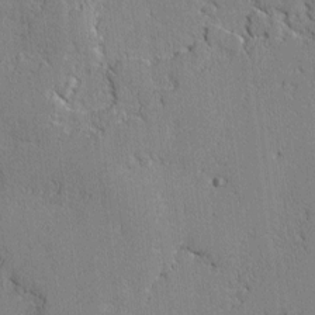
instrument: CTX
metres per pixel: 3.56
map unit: lAvf
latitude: -1.7856
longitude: -108.8569
